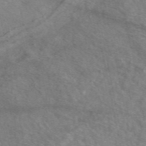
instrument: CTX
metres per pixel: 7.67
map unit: eAb
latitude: 50.0633
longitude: 117.6343
